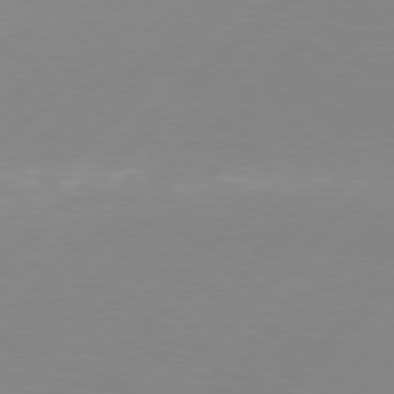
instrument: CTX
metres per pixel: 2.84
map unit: Hpe
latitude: 77.2348
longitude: -131.7072
